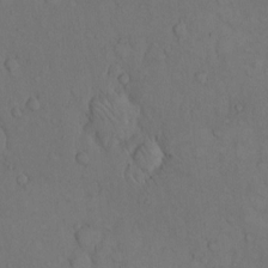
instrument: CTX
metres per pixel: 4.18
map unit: Hto
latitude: 11.1592
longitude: -61.2159
